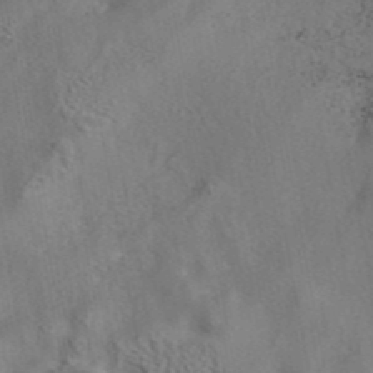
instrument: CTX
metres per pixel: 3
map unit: eAb
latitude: 42.7246
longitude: 105.1620
